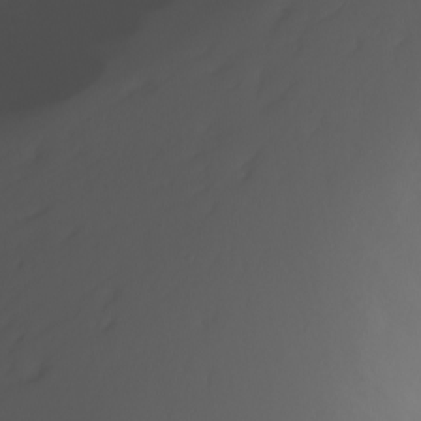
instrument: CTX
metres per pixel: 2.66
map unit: Nhu
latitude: -7.4643
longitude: -74.4601
